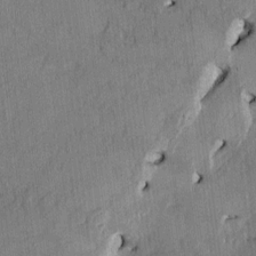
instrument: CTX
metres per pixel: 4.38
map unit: HNhu
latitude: 1.5938
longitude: -5.4993
